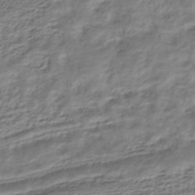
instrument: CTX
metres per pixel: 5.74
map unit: HNhu
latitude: -40.2550
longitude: 108.9542
